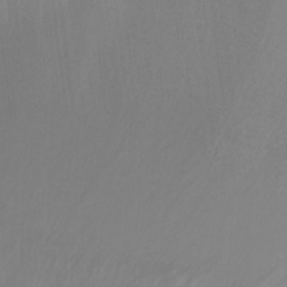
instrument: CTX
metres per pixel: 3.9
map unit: Htu
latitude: -8.1606
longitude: -74.6491
